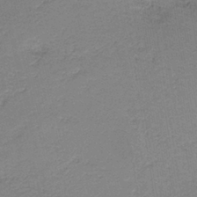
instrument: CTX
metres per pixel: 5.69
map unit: HNb
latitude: -40.1795
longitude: 50.3306
